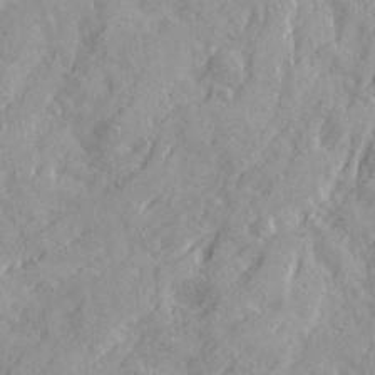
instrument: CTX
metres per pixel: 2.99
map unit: Ave
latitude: 21.6316
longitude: -130.7058
